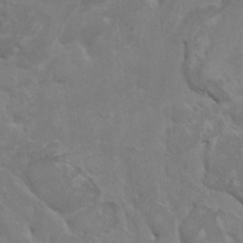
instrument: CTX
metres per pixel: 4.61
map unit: HNhu
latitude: 4.4979
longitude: -4.0444
